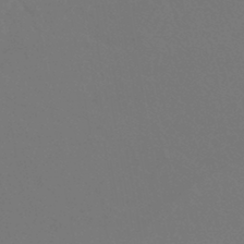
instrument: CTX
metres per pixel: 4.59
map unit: eHb
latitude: -43.7477
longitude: 88.3495
